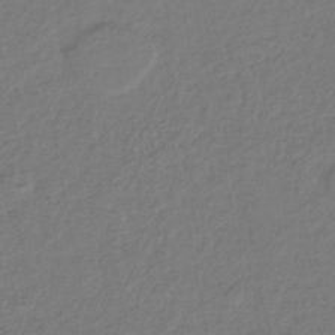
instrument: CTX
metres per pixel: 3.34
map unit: lHb
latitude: -41.7666
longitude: 76.4251
